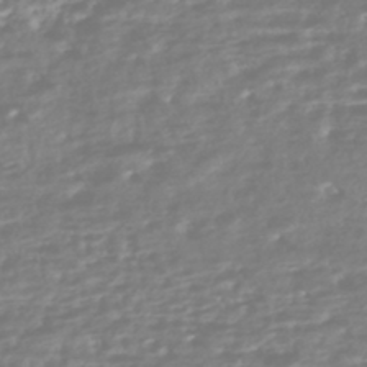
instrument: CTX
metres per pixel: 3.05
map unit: HNhu
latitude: -45.3132
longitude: 100.7463
